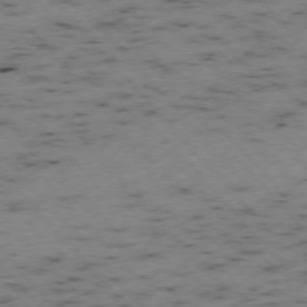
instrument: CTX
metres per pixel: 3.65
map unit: Ap
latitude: -76.2550
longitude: -60.7624
